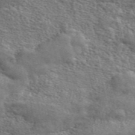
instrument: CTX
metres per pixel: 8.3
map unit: ANa
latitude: 49.4615
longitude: -73.4994
